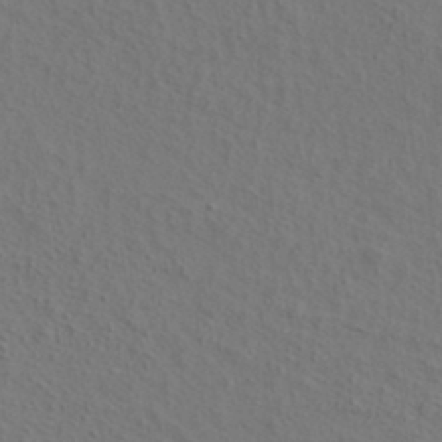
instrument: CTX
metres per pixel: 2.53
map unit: ANa
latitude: 37.2348
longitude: 19.1053
